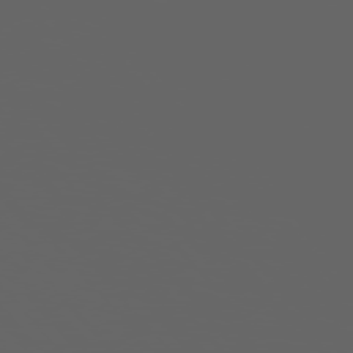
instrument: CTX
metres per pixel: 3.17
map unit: Hpe
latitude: 75.9906
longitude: -127.8395
